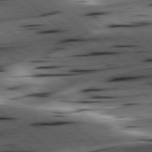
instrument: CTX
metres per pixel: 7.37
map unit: lApd
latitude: 78.5546
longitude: -52.6302
